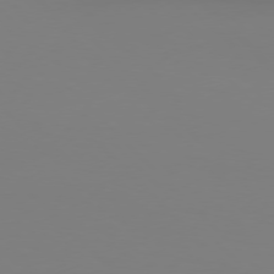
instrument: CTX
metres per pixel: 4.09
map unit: Hpe
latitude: 76.4979
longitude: -132.3467
